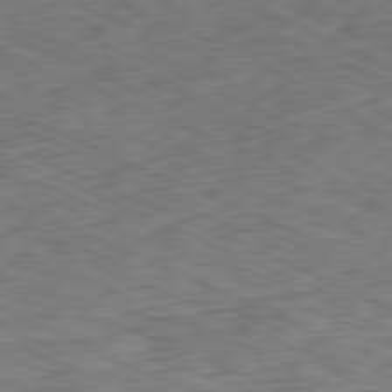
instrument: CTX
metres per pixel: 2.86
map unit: Ap
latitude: -81.4455
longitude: -83.2725
